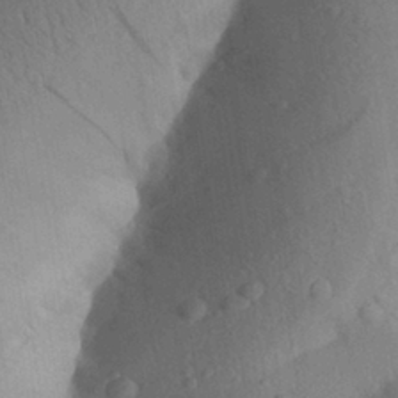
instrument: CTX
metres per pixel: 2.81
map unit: Aa
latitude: 27.2348
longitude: -148.0444
